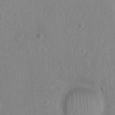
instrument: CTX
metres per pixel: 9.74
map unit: Nhu
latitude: 0.4412
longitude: -16.6112
